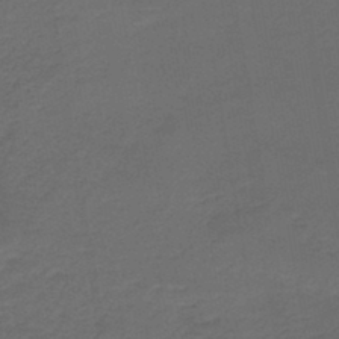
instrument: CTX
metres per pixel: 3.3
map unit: HNb
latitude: -43.1998
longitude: 51.3887
